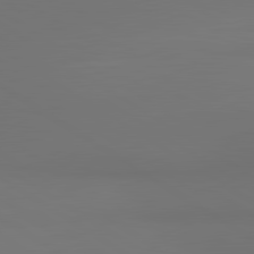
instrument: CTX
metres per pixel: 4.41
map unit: lApd
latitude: 81.2726
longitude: 153.0675
